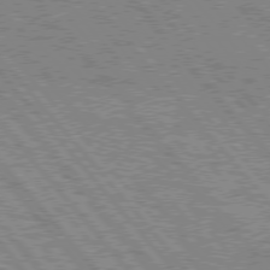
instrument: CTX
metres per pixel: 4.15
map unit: Hpe
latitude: 75.8772
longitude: -125.7449
